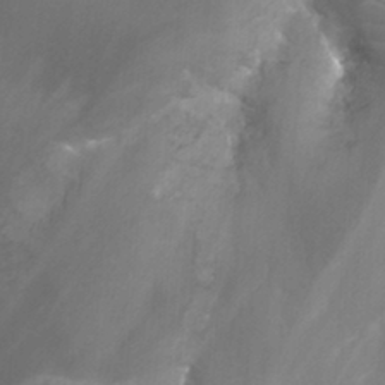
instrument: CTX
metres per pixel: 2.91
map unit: Nhu
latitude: -13.0487
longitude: -66.1199
